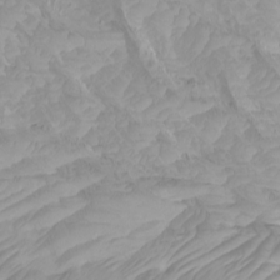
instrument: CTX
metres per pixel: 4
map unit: Htu
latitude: -4.2550
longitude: -73.8017
